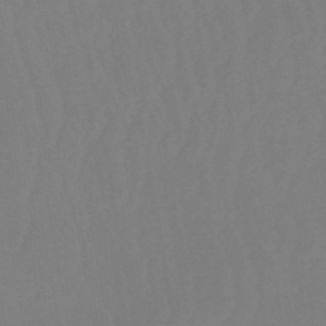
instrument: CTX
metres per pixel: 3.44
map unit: eHb
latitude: -50.8786
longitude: 74.0472
